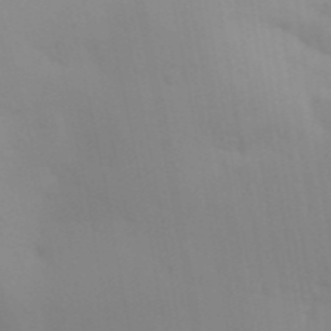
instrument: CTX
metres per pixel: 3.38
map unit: Aa
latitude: 32.0444
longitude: -145.4615
